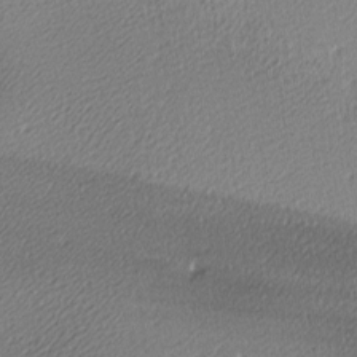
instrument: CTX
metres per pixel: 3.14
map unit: lAa
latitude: -10.3306
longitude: -126.8002
